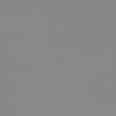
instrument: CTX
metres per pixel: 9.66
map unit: lHb
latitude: -48.1984
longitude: 69.7099
